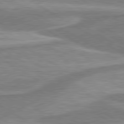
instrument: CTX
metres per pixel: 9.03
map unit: lApd
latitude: 80.2711
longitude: -177.6127
